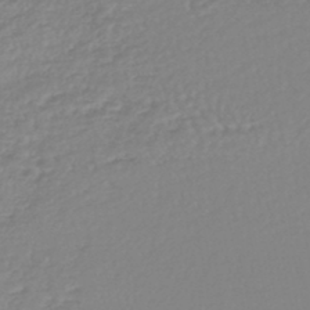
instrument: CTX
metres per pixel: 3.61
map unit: lHb
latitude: -44.7841
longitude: 78.2550
